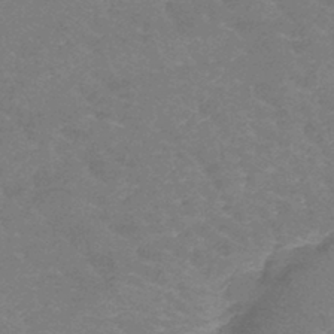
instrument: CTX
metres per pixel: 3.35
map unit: lHb
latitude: -41.2376
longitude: 66.3117
